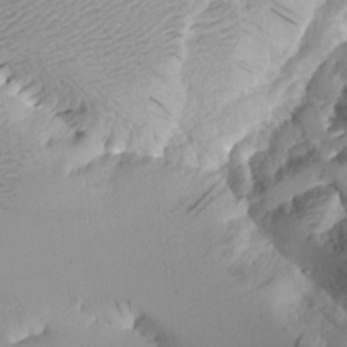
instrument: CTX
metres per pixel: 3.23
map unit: Aa
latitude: 11.1781
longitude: -127.0081
